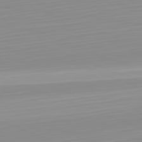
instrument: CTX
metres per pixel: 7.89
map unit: Hpe
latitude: -82.3873
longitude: 17.6911
